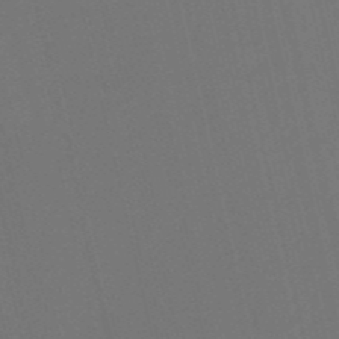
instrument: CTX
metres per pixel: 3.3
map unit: HNb
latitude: -52.2739
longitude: -48.5924
